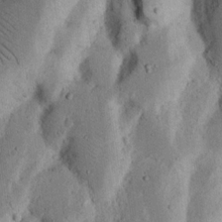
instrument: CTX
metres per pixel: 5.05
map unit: Nhu
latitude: 17.9339
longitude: -74.9325
